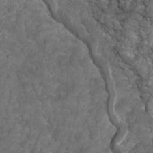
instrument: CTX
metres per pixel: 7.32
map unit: Ave
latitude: 16.3278
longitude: -133.0458
